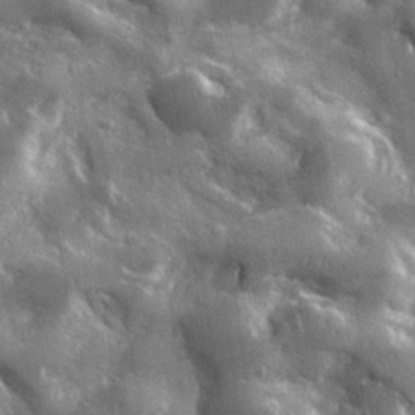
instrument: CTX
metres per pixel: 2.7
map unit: lHvf
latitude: 31.6505
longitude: -92.5545
